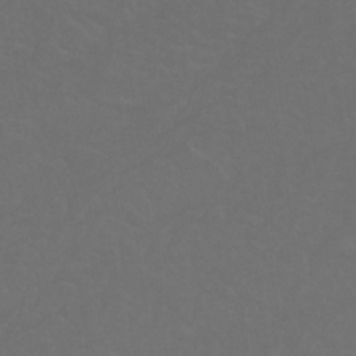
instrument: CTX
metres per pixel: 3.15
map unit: Nhu
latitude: 22.8191
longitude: -65.3293
